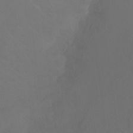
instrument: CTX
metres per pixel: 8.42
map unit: Ht
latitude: -7.6910
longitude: -38.8947
